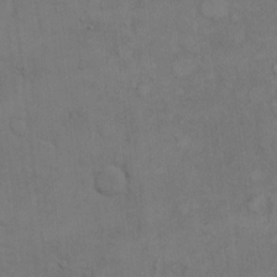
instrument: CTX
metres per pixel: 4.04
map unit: Hto
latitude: 7.0269
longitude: -60.7057
